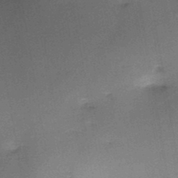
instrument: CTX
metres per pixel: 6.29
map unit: HNb
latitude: -47.2565
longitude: -39.7827
